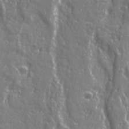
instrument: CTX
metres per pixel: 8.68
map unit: Ave
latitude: 22.2522
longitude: -133.0647
